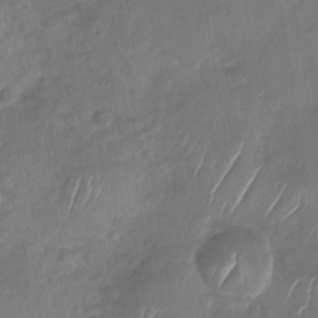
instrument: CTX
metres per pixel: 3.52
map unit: Nhu
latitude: -30.1039
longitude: -62.3279
